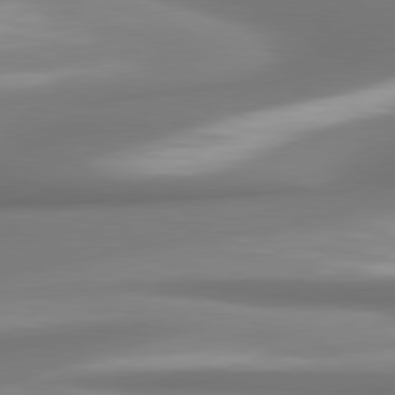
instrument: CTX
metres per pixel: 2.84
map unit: lApd
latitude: 80.1767
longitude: 179.4454
